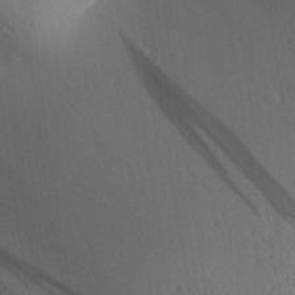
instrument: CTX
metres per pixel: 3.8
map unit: Aa
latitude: 31.1215
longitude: -140.5356
